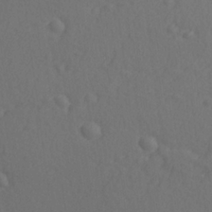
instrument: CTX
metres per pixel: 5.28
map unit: lAvf
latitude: -9.6911
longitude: -121.0459
